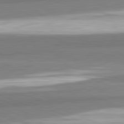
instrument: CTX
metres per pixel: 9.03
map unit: lApd
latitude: 82.3278
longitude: 173.5966
